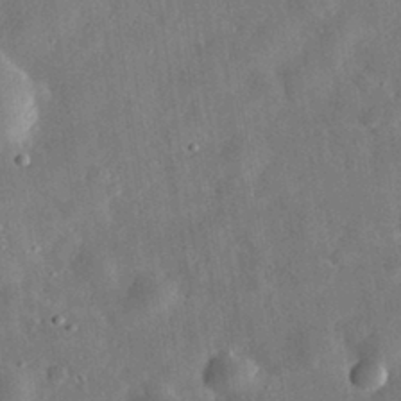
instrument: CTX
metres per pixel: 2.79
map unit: eHh
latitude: 31.9151
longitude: -77.1592
